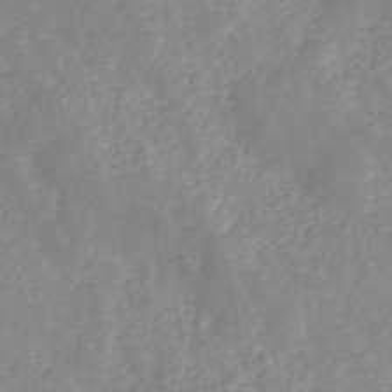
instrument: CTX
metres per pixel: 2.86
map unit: ANa
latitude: 45.6883
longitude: 24.2550
